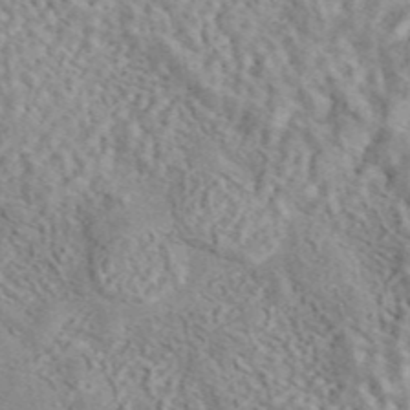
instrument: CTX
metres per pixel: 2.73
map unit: eAb
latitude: 44.3845
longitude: 116.7652
